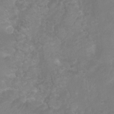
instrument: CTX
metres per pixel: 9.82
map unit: Nhu
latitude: -0.0661
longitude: -16.6679
